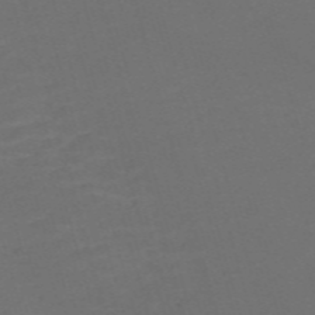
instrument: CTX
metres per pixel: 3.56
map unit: Nve
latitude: -59.3887
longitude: 58.5762
